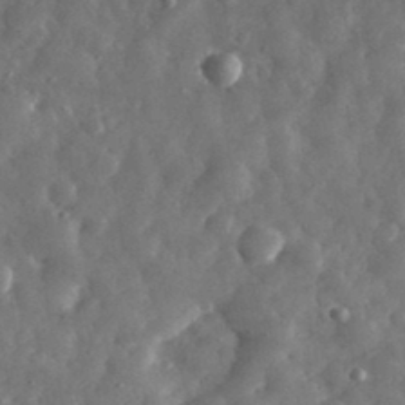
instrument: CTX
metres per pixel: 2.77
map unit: eHh
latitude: 34.1577
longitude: -69.0081
